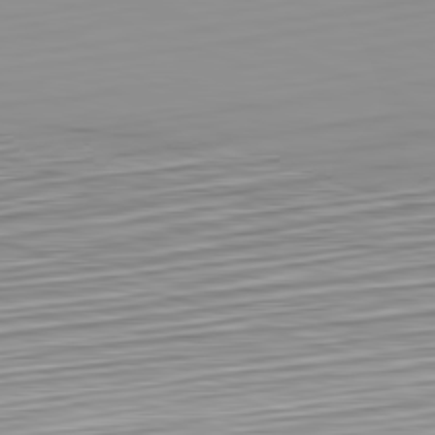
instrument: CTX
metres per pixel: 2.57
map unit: Hpe
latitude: -82.5385
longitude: 16.5196
